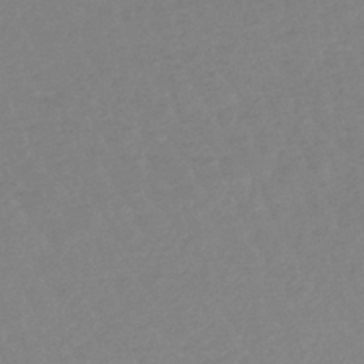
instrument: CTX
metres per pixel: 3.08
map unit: lHb
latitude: -44.1606
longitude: 73.9556
